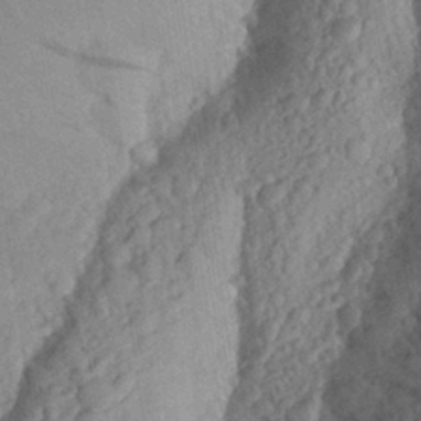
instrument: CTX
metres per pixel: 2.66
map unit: Aa
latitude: 26.7624
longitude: -145.4804
